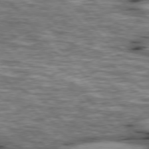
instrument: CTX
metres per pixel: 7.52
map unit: lApd
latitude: 76.5734
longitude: -49.4993
